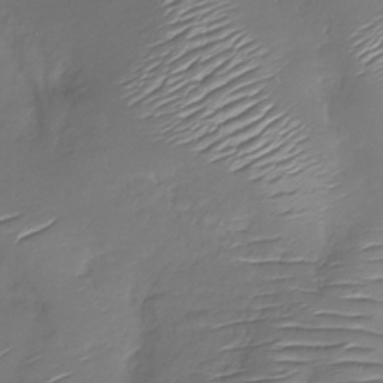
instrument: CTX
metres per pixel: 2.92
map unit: Nhu
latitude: -28.6707
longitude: -61.5371
